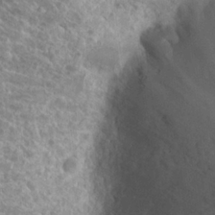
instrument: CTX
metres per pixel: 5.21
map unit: Hto
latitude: 21.7450
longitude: -38.8380
